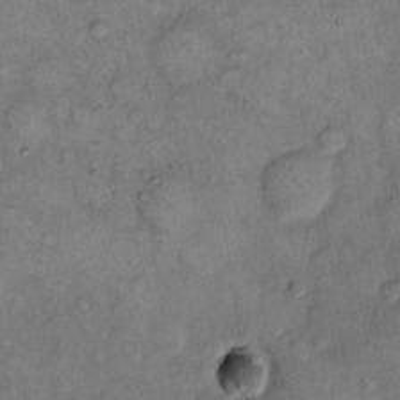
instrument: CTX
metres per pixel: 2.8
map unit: eHh
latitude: 14.3279
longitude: -65.0080
